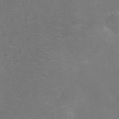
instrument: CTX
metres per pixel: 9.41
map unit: Ht
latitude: -5.3509
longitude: -18.9702
